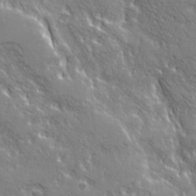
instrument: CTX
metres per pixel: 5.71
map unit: Ave
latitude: 20.9325
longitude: -134.8758
